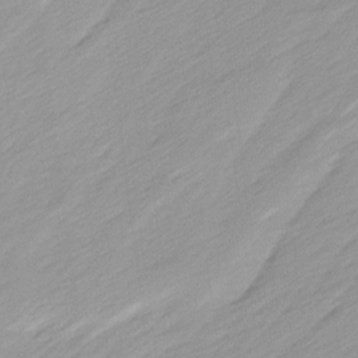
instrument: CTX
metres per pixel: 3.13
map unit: Ave
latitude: 15.8017
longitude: -136.4034
